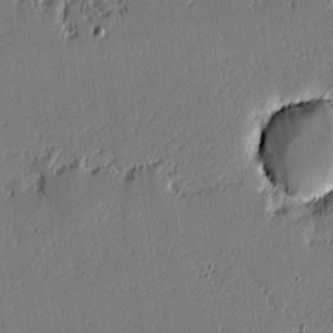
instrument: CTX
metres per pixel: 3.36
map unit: lAvf
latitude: -0.9731
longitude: -107.1970
